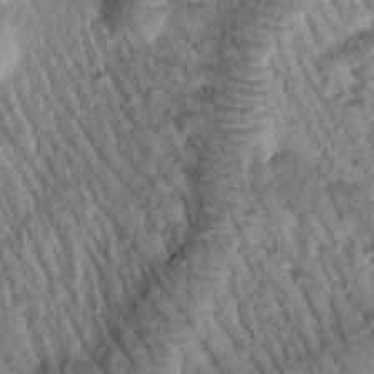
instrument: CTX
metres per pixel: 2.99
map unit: Htu
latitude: -0.7086
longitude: 173.2187
